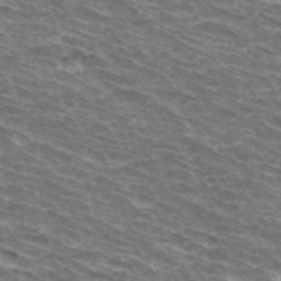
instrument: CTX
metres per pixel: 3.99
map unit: Hto
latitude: 33.9528
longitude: -42.4223
